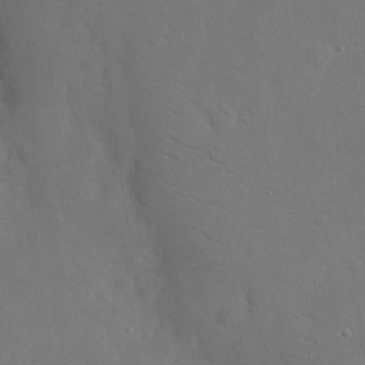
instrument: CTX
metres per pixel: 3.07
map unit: eHh
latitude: 19.3481
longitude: -67.1592
